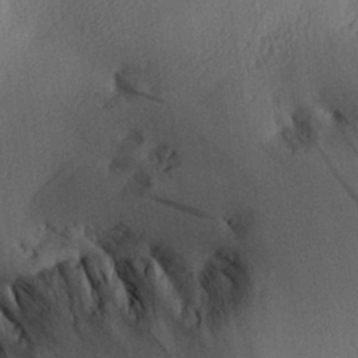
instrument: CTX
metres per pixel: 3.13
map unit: Aa
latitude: 29.0269
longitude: -136.8758
